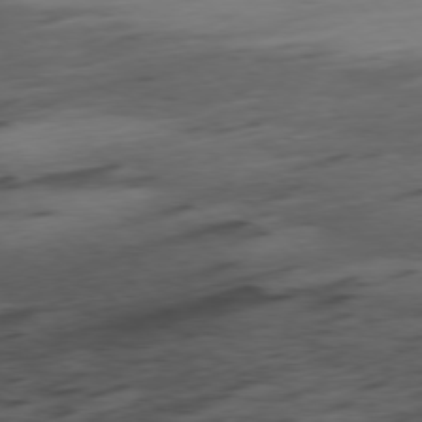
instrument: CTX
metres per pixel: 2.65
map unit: Ap
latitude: -78.2739
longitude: -61.5182
